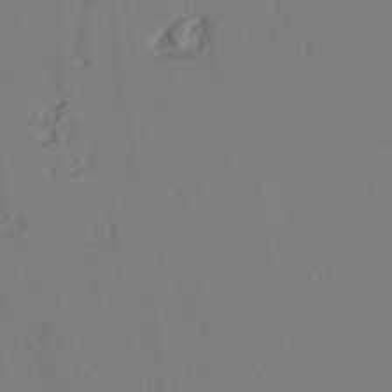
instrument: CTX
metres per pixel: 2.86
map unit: lAvf
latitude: 25.8394
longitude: -111.4049
